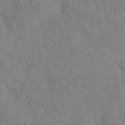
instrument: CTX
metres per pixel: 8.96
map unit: eHh
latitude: 30.3279
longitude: -70.4034
